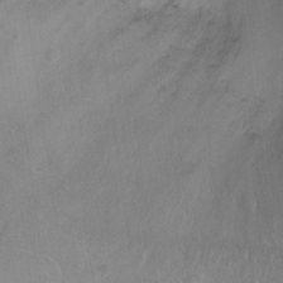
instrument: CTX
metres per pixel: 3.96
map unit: Ht
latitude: -0.2740
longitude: -45.3104
